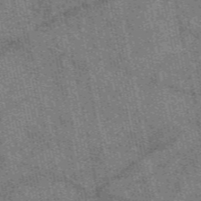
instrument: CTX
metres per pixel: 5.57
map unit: eAb
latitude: 51.1025
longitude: 114.8219
